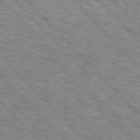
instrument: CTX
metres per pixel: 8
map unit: lApd
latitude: 76.3656
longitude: -75.3860
